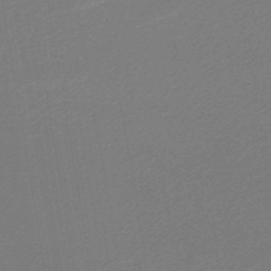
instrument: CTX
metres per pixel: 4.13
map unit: lHb
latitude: -46.5573
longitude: 59.2753
